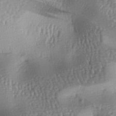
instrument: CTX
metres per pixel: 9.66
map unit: lAa
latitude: -6.8975
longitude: -125.8583
